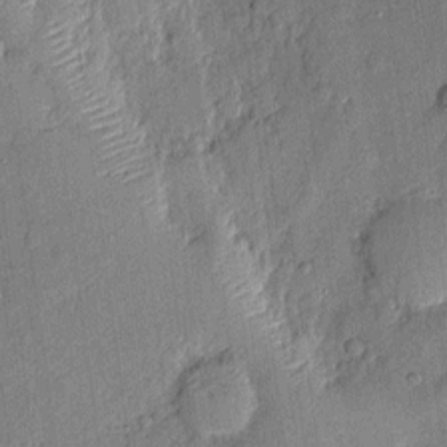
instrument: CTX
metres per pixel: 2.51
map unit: eHh
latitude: 4.3845
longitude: -74.5924
